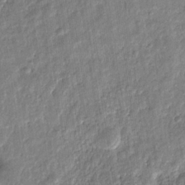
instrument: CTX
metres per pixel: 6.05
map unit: eHb
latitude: -30.9352
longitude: 72.8597
